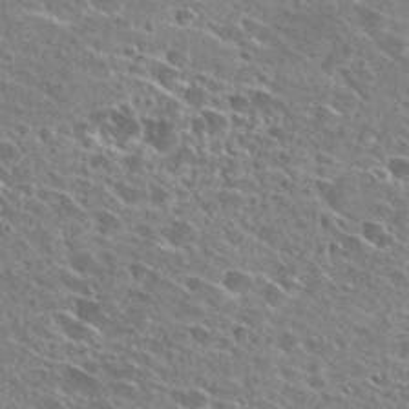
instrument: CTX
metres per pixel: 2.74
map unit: Hto
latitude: 26.8569
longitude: -43.5938
